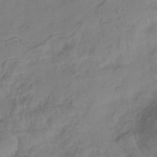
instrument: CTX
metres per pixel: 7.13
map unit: eHb
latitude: -35.5399
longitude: 81.2376
